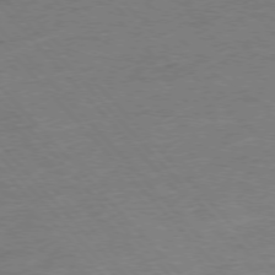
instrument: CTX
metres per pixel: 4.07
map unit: Ap
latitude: -77.0486
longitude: -95.5182
